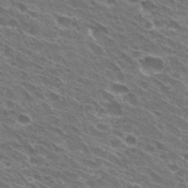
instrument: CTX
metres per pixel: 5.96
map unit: Hto
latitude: 31.6694
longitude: -42.9703
